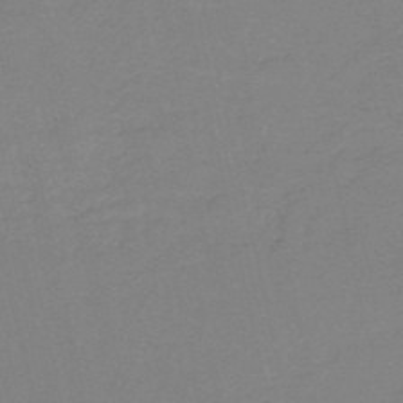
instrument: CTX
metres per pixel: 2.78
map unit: eHh
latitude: -52.6140
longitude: -24.9135
